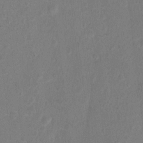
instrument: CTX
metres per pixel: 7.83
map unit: Nhu
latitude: 4.3467
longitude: -24.8380
